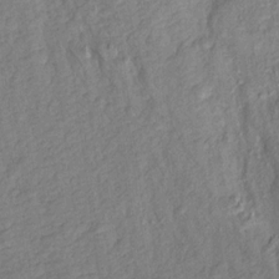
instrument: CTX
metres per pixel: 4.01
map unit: Aa
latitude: 16.3845
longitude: -146.3846
